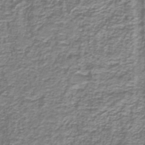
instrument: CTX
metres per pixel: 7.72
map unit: lHb
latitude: -41.0108
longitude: 55.0298
